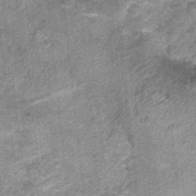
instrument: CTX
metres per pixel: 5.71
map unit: Nhu
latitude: 0.4601
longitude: -16.7813
